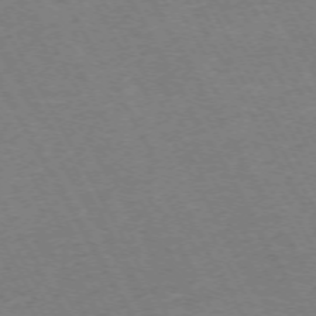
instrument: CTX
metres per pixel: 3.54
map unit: Hpe
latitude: -72.1983
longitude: 10.0472
